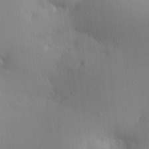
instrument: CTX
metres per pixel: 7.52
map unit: HNhu
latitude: 10.3845
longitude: 15.6533
